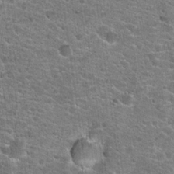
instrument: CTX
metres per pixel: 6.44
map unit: Hto
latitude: 21.3482
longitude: -44.1955
